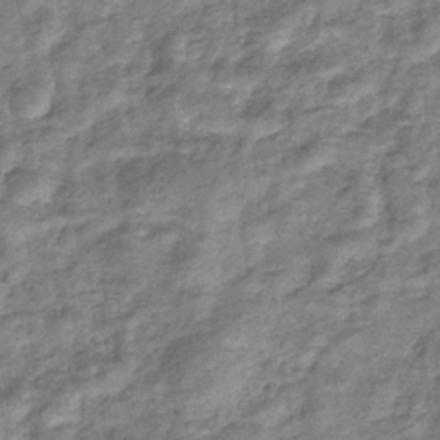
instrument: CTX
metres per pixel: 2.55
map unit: eHb
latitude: -34.6518
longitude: 76.1795
